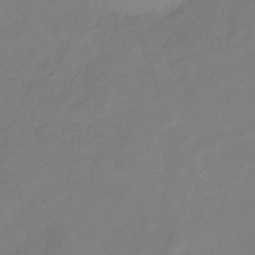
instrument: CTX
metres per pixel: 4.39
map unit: eHb
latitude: -36.7652
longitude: 78.6329
